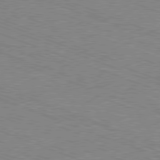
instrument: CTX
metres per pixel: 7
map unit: Ap
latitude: -81.4644
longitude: -74.7057
